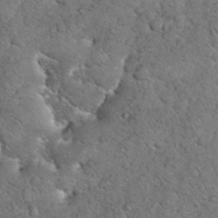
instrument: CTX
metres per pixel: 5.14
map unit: eHh
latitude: 34.0444
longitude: -65.7261
